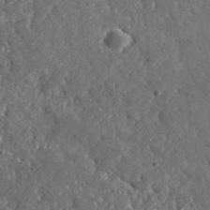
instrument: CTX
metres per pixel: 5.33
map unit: lHvf
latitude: 35.6316
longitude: -87.4237
